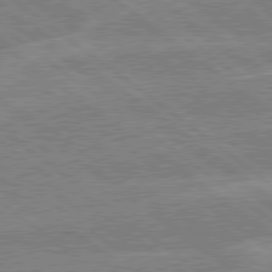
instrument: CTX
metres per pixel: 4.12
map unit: lApd
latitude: 79.1026
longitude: -160.6301
